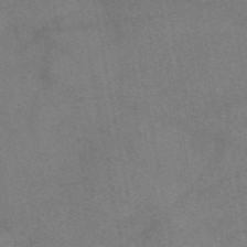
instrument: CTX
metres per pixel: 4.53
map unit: eAb
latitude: 47.9339
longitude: 120.5007
